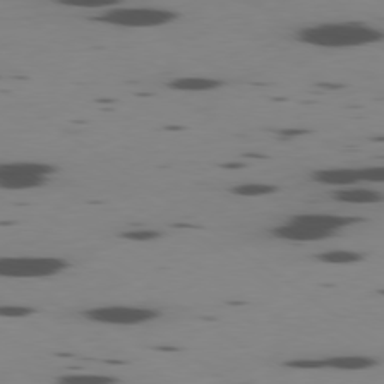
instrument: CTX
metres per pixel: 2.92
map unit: Ap
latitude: -79.1998
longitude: -62.6302
